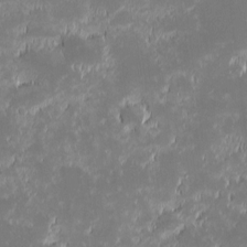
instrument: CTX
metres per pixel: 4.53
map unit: eHh
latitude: -1.4077
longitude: -84.4034
